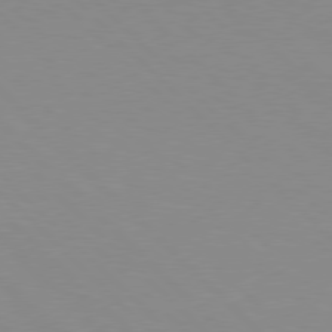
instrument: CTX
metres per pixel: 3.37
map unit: Hpe
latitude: 77.6882
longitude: -160.4223
